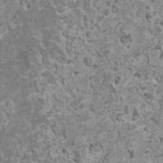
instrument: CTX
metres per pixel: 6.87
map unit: HNhu
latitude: -0.7841
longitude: 2.4628
